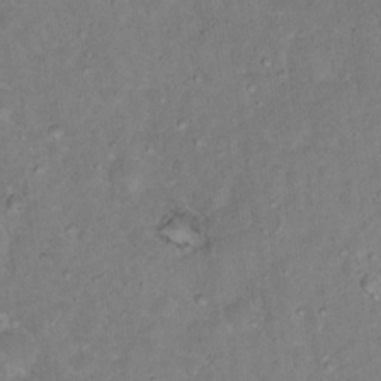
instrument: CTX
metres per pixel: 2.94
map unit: Nhu
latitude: 18.1011
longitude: -31.8584
